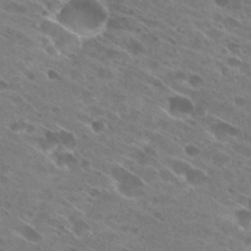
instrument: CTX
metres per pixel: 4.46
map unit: Hto
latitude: 28.8191
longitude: -44.3467
